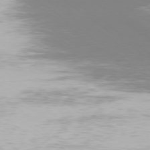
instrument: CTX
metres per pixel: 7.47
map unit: Ap
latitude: -78.5384
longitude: -93.3292
